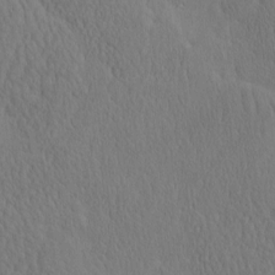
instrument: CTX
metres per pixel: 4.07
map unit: eHh
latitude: -2.7463
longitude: 15.6911
